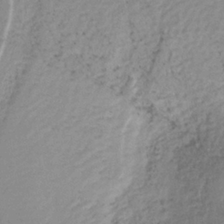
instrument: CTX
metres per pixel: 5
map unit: lHb
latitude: -37.2942
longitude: 58.4440
